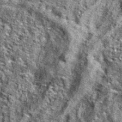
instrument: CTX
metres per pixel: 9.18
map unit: eAb
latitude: 37.4237
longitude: 105.7477
